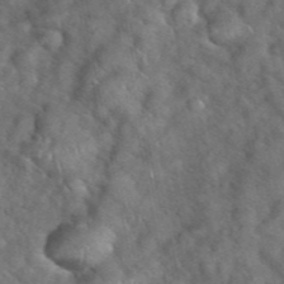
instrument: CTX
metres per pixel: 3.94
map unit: eHh
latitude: 39.3859
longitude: -57.0080
